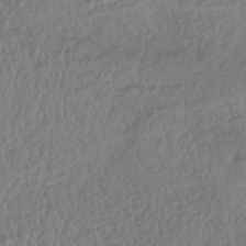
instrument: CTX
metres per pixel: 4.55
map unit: HNhu
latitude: -43.9367
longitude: 104.2172
